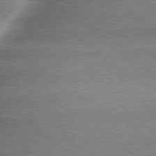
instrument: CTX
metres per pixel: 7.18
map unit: lApd
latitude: 79.5749
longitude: -135.8583
